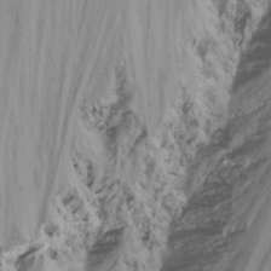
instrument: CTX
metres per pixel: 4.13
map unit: Nhu
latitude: -13.8234
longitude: -60.5168
